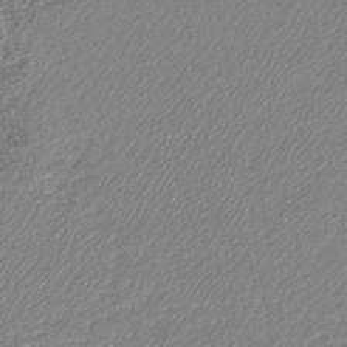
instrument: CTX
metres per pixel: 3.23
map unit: lHb
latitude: -41.2187
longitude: 62.0472
